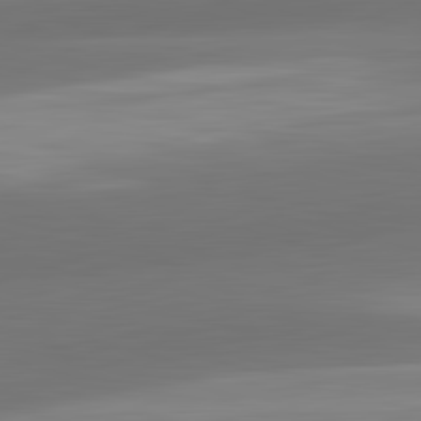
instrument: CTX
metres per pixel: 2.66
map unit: lApd
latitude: 83.2914
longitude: -132.3278
